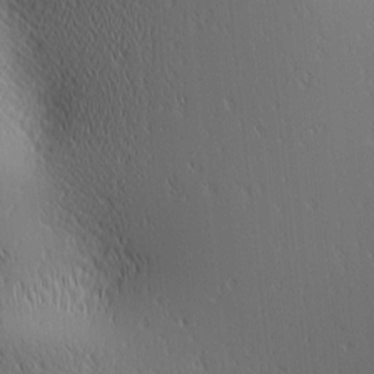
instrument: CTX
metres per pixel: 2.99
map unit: lAa
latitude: 1.6694
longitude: -115.6882
